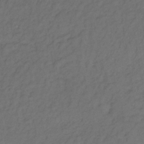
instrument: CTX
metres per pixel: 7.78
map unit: lHb
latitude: -34.9542
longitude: 69.6532
